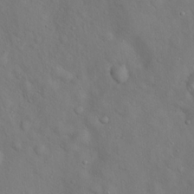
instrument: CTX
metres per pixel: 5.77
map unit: Hto
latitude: 18.5168
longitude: -53.5182
